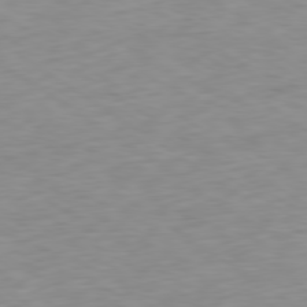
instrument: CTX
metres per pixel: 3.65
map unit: Ap
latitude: -79.8989
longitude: -58.2334
